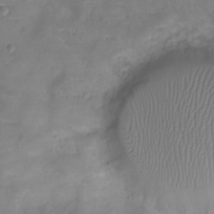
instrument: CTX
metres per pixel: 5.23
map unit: Ht
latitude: -5.9556
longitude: -21.1026
